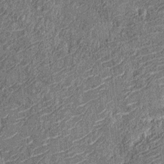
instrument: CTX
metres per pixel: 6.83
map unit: Nhu
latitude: -12.2362
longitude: -22.5735
